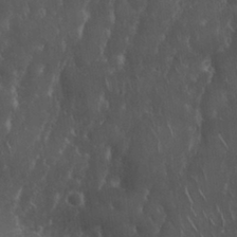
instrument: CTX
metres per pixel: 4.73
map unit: Nhu
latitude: 28.5546
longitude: -67.3292
